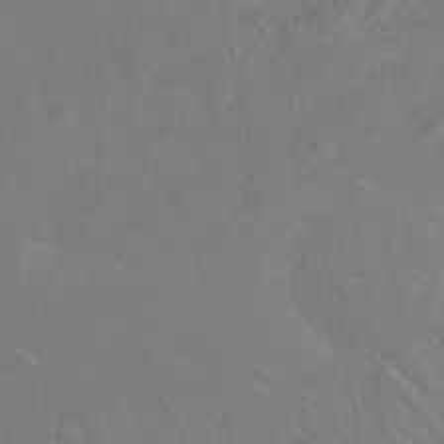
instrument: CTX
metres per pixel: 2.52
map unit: Hto
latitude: -7.1242
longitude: -37.7261
